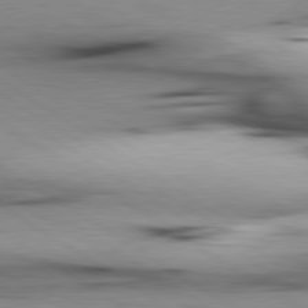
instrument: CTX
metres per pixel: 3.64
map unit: lApd
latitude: 80.1578
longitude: 161.3888
